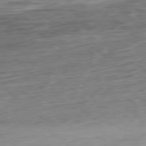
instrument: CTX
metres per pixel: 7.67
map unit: Ap
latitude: -80.1039
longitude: -69.8772
